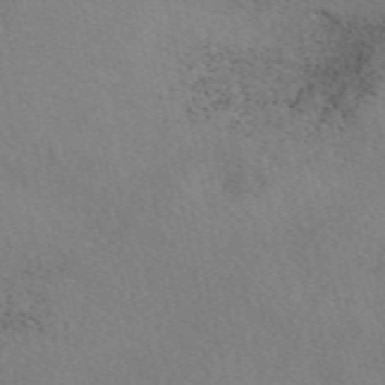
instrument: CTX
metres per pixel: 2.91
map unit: eAb
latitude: 50.1766
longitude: 109.1998
